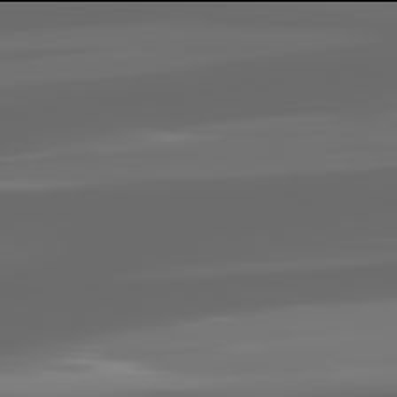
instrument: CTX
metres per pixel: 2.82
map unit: lApd
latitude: 81.9906
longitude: -169.2915
